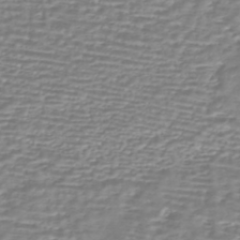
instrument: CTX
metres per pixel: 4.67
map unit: HNhu
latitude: -44.2362
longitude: 98.6707
